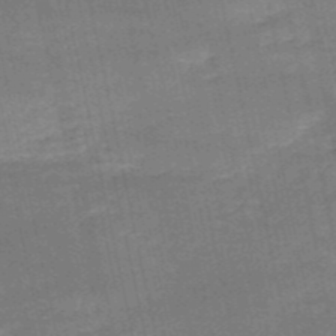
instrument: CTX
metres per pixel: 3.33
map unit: HNb
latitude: -52.1416
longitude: -41.3481
